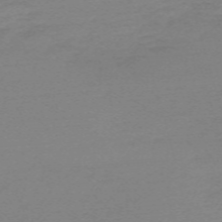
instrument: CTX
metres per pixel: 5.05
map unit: eHh
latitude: -62.3684
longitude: 52.0283
